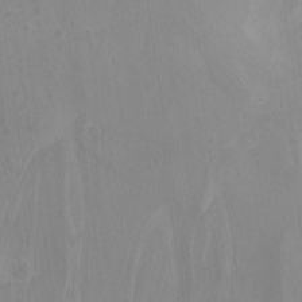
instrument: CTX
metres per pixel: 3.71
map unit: Htu
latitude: -13.2565
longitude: -70.3467
